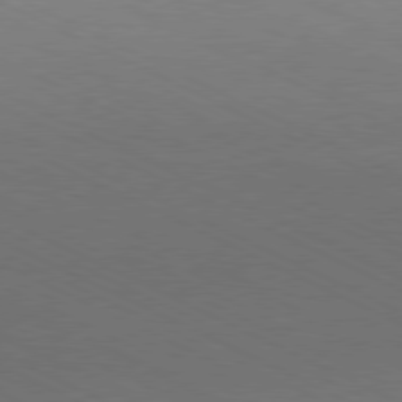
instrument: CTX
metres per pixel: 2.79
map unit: Hpe
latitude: -81.1620
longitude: 13.7478
